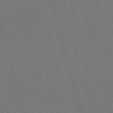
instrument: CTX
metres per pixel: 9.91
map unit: Nve
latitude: -58.4251
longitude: 62.8219
